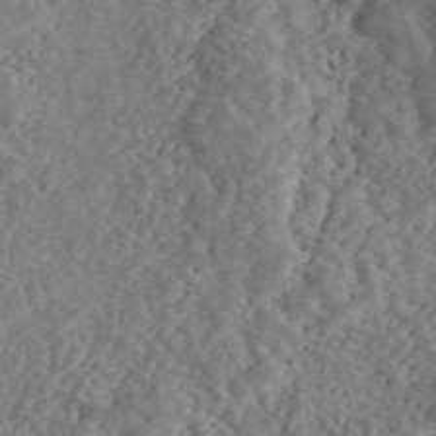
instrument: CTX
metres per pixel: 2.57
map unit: ANa
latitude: 46.5735
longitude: 50.4251
